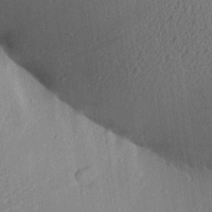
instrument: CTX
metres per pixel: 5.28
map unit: Aa
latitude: 27.2726
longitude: -138.1578
